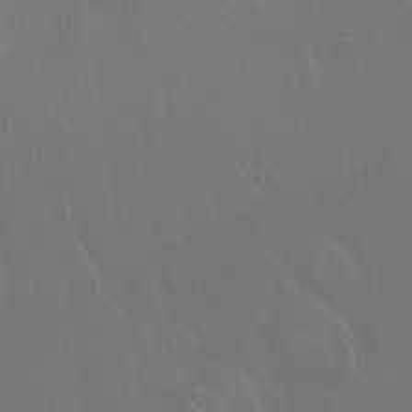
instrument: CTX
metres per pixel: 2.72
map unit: Hto
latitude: 18.1955
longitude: -56.6679
